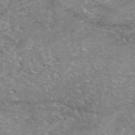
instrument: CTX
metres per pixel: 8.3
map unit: eAb
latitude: 49.8016
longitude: 111.1431
